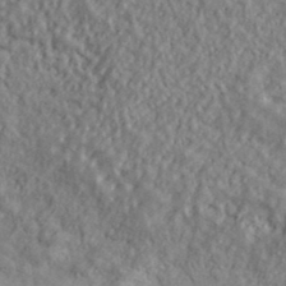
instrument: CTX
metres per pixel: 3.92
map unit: lHvf
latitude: 38.6868
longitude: -90.8947
